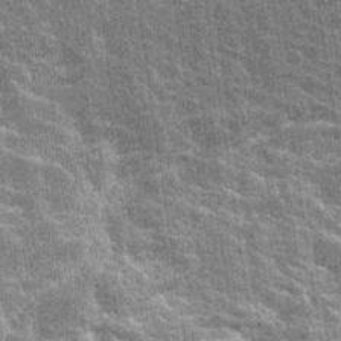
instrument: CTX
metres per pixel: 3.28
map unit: Hto
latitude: 23.1025
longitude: -40.8002
